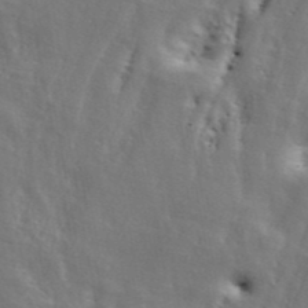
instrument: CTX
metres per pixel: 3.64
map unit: ANa
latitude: 43.4427
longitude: 48.2362
